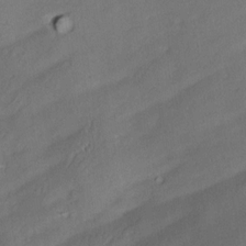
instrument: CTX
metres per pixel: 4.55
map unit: Aa
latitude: 10.4223
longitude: -142.8002
